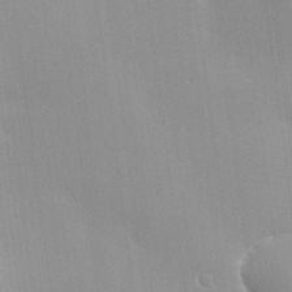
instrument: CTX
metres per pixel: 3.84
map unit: lHvf
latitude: 22.8002
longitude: 141.3698
